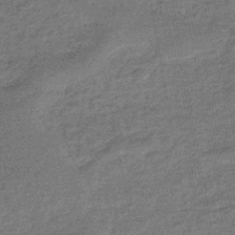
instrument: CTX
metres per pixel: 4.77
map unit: eHb
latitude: -45.8045
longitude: 88.7463
